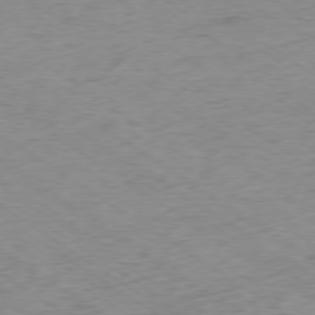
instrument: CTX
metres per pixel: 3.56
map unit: Hpe
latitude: -78.7841
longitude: -16.4979
